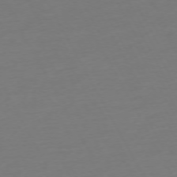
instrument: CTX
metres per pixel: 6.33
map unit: Ap
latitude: -74.3685
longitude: -69.5560
